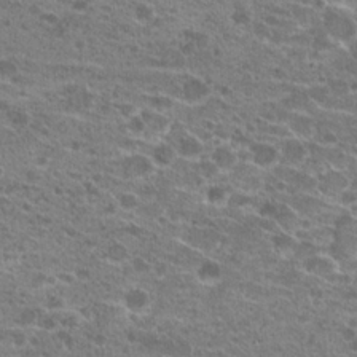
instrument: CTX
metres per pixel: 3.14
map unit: Hto
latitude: 21.4805
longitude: -41.1403
